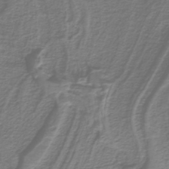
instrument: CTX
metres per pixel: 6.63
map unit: lHb
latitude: -39.3510
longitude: 53.7099
